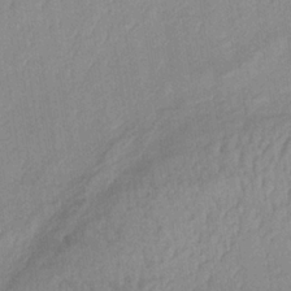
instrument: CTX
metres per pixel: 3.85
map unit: lHb
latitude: -34.2362
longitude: 71.6722
